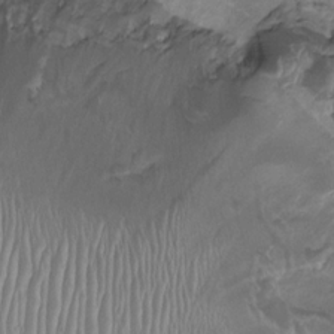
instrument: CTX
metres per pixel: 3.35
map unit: HNhu
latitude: 2.2711
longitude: -0.8569
